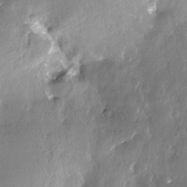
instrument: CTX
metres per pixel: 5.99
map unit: Nhe
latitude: -27.9745
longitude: -110.2145
